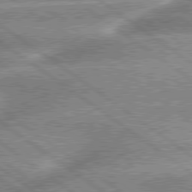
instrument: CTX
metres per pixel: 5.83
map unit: lApd
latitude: 79.4994
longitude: -135.4804
